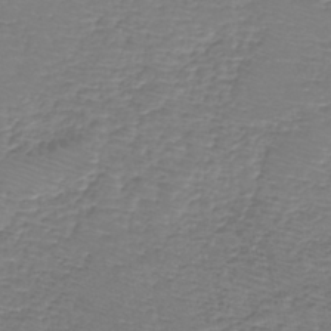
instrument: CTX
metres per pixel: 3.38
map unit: eHh
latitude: -40.6518
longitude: -29.9906
